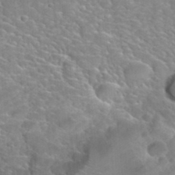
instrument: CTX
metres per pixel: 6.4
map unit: Hto
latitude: 35.6505
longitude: -46.8191
